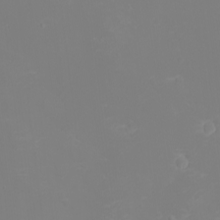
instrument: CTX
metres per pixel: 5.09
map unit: eHh
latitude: -2.8407
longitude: -75.4238
